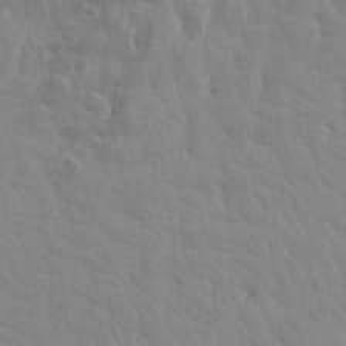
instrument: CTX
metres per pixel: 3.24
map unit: Aa
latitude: 18.0633
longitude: -143.6883
